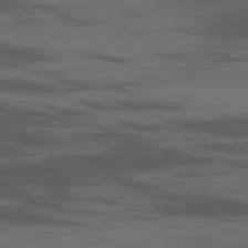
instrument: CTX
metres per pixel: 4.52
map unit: Ap
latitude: -80.7652
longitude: -62.8002
